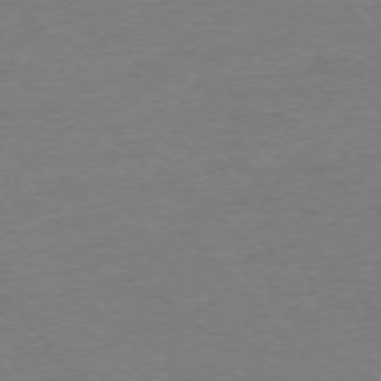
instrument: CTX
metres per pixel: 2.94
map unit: Ap
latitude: -76.8975
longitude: -95.5938
